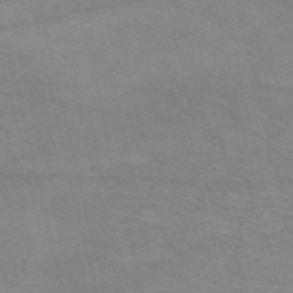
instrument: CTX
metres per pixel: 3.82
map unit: HNb
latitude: -53.1053
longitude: -45.6127
